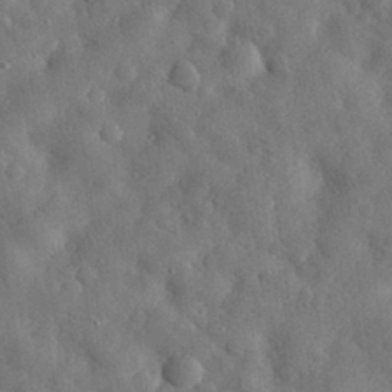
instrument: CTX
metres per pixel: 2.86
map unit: eHh
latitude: 30.5357
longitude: -74.4790
